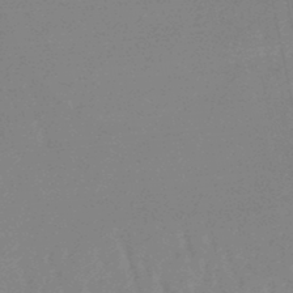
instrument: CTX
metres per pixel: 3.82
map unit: lHb
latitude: -46.5196
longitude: 76.1984
